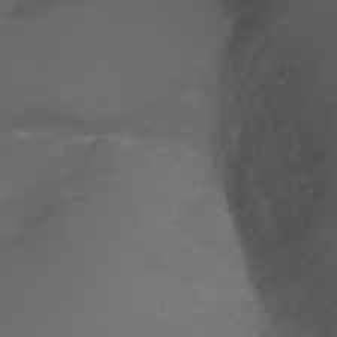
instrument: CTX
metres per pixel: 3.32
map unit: Nhu
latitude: -5.9367
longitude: -79.4805
